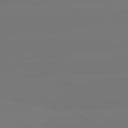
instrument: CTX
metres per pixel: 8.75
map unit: lApd
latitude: 81.0836
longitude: -148.8002
